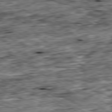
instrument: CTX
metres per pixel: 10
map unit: Ap
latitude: -80.5763
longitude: -87.5182
